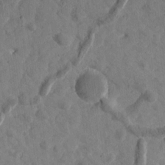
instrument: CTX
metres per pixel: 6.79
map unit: Htu
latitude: 2.1200
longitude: 179.2754
